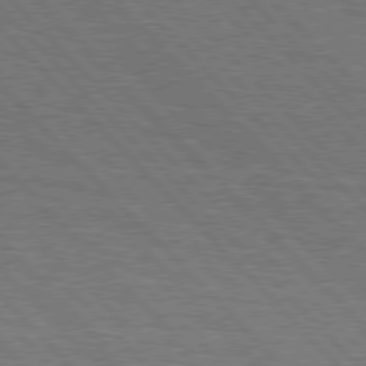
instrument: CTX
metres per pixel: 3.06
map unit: Hpe
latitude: 77.3481
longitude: -126.3845
